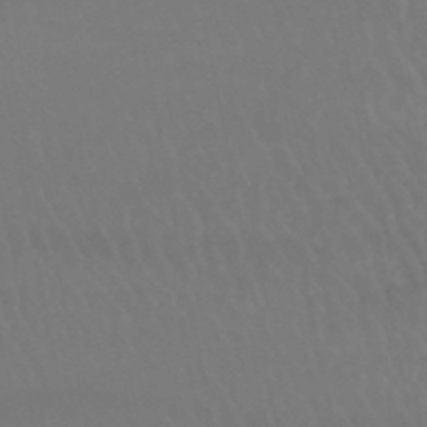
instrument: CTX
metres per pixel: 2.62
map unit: lHb
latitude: -47.1053
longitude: 75.4266
